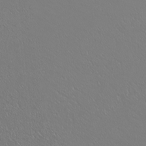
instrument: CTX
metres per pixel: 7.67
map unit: Nhu
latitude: -5.1053
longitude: -90.9703
